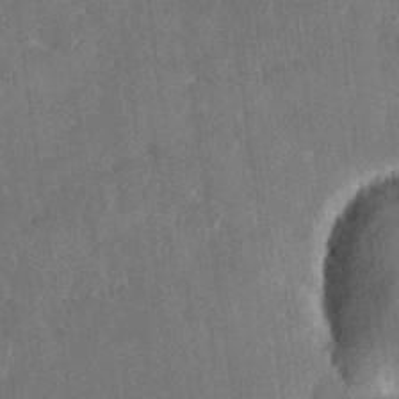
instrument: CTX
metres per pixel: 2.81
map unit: Hve
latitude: 27.8961
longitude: 144.2740
